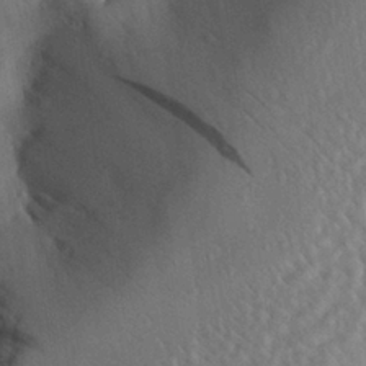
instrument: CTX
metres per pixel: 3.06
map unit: Aa
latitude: 28.5546
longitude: -135.5749
